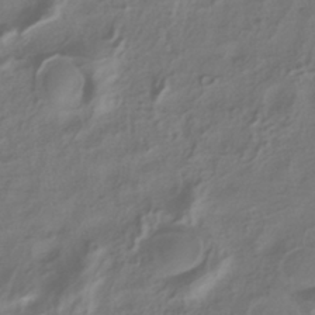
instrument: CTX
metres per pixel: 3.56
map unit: ANa
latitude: -39.1242
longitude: 96.6708
